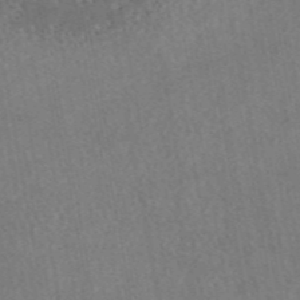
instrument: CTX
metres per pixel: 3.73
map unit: eAb
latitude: 45.3104
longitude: 124.1795
